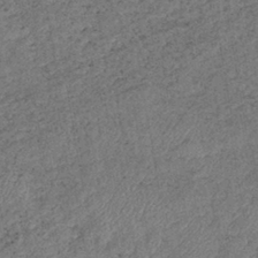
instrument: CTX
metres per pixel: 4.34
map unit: eHb
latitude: -39.1809
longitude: 77.9178
